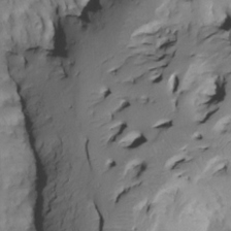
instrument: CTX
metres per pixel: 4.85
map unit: Htu
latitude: -4.8597
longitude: 150.1983
